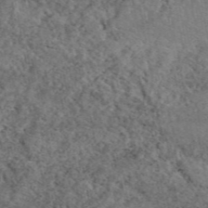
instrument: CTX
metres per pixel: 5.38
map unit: eAb
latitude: 45.7449
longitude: 113.2187
